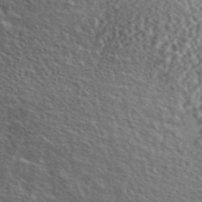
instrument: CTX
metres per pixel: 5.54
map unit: ANa
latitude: 46.5357
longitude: 24.8219
